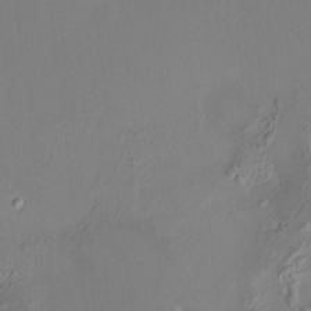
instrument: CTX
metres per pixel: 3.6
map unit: HNhu
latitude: 7.3104
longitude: 10.9353
